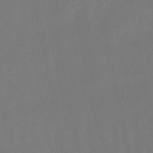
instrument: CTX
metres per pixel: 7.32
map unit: lHb
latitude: -49.8989
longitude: 79.8989
